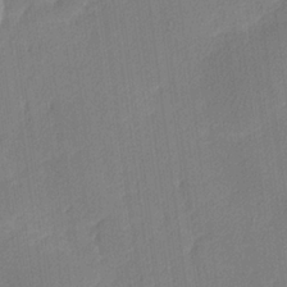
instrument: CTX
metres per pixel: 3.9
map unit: lHvf
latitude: 25.3670
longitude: 141.7477
